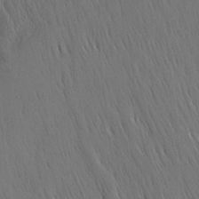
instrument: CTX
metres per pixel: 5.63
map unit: Nhu
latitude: -5.0486
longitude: -151.4426
